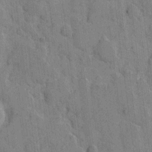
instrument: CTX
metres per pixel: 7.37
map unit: eHh
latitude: 8.4034
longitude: -66.1199
